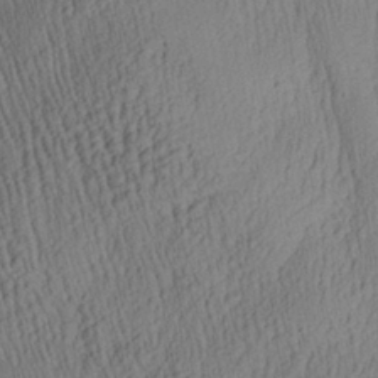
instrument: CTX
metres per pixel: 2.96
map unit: Aa
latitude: 27.9150
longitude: -140.3467
